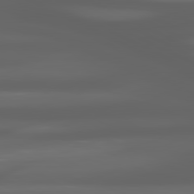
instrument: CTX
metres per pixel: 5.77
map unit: lApd
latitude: 80.7435
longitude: -140.9891
